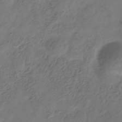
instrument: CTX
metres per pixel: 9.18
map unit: Hve
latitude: -35.0486
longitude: 89.4265
